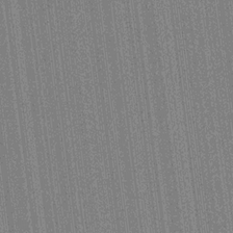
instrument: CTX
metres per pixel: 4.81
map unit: HNhu
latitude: 14.6113
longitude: 13.3888
